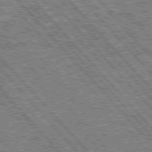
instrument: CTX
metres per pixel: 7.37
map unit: Hpe
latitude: 75.8017
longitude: -126.6491
